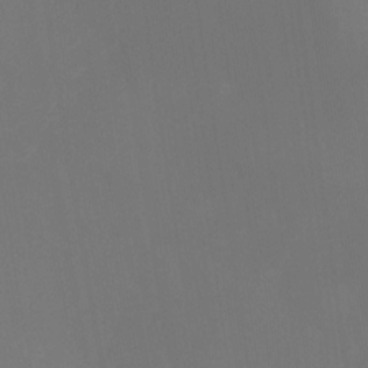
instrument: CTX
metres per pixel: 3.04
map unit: Nhu
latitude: -8.2550
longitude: -83.3292
